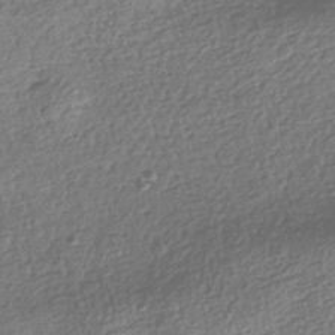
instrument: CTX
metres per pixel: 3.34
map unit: HNhu
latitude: -42.2172
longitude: 98.6518
